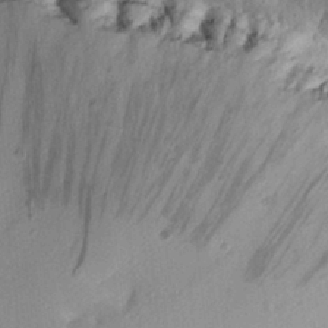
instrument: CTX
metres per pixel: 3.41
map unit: eHh
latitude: 28.6112
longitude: -77.3103
